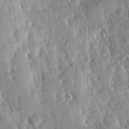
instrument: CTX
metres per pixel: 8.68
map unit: Ave
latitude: 8.6680
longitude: -104.3845
